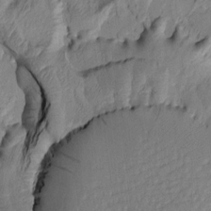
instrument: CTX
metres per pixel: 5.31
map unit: Htu
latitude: -8.7274
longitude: 177.6533
